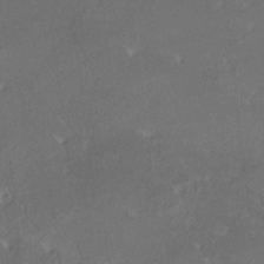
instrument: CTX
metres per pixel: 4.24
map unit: HNhu
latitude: 5.8205
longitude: 12.6896
